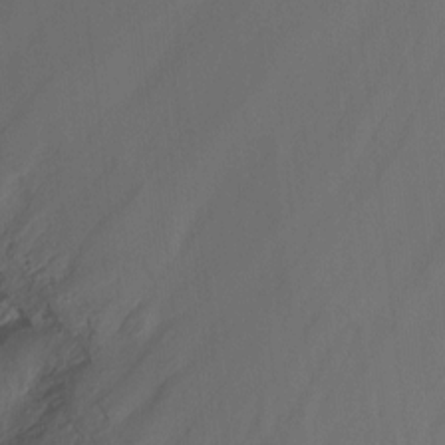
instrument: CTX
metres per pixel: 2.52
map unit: Nhu
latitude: -15.3132
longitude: -56.7057
